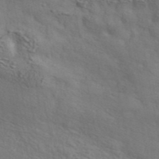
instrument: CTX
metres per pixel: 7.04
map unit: ANa
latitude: 43.8017
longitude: 48.2740
